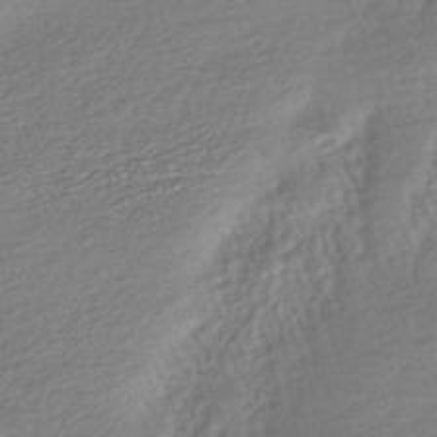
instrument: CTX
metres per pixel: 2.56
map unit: HNhu
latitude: -44.8408
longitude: 101.0864
